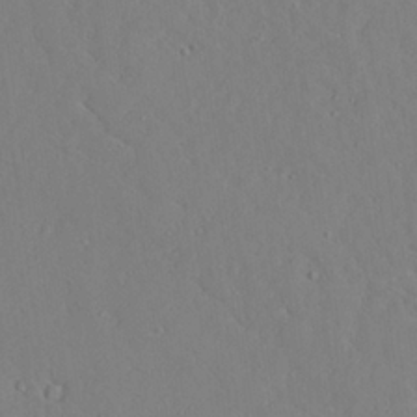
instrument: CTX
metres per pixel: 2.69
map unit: Aa
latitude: 24.3845
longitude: -136.8380
